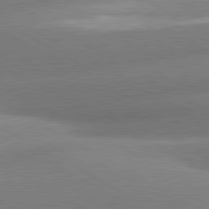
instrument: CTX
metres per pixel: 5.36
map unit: lApd
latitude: 80.6490
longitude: -163.3671
